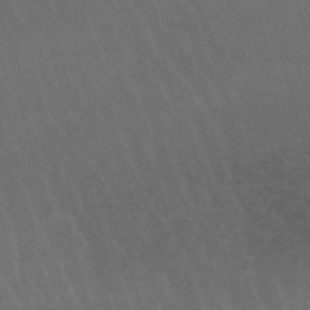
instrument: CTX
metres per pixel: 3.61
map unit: lHb
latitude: -46.7085
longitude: 77.5777
